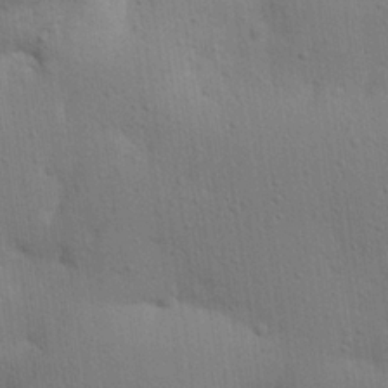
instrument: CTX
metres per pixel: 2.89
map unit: eHh
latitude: 25.4048
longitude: -79.6883
